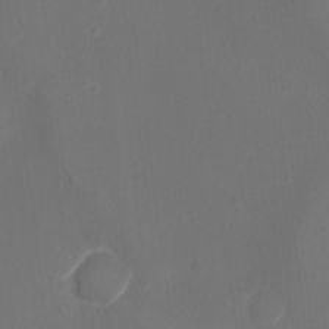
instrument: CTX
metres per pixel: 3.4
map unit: Ht
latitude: -17.9745
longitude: -43.8394
